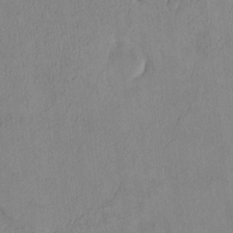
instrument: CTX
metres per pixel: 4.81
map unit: Htu
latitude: 3.5371
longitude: 152.3495
